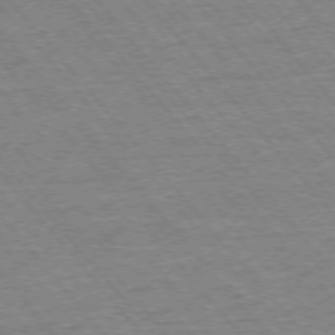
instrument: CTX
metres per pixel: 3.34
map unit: Ap
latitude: -75.8045
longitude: -86.8380
